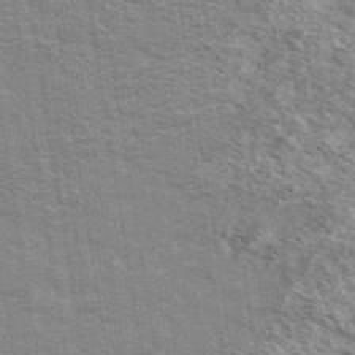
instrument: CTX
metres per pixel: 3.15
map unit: Ave
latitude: 38.9891
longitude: -108.6679
